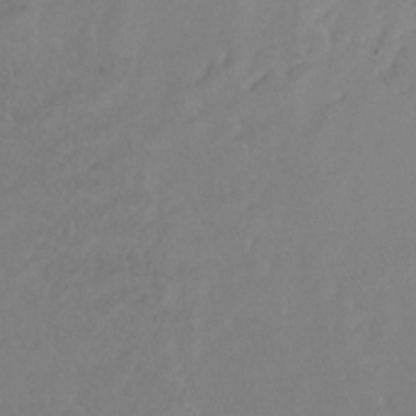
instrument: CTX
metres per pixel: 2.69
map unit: Ht
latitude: -14.9353
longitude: -42.6491
